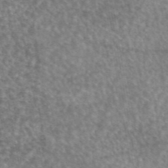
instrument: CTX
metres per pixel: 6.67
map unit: eAb
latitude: 44.8947
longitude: 109.1809
